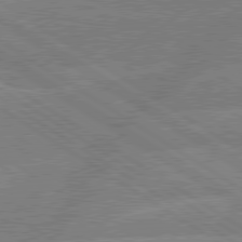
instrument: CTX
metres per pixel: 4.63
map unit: lApd
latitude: 79.4427
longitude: -133.2537
